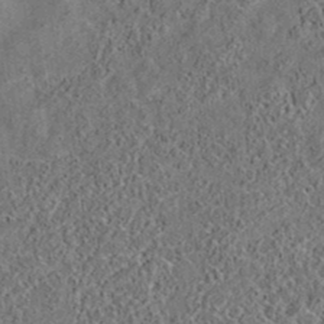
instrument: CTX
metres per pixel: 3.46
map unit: eAb
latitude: 35.4615
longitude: 110.8408
